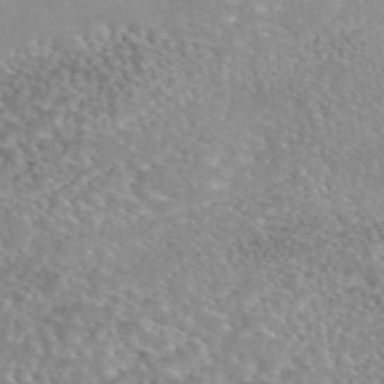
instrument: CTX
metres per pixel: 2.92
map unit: eAb
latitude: 44.6679
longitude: 109.6344
